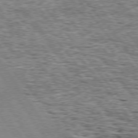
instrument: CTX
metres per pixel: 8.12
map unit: Hpe
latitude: 74.9892
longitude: -157.0836
